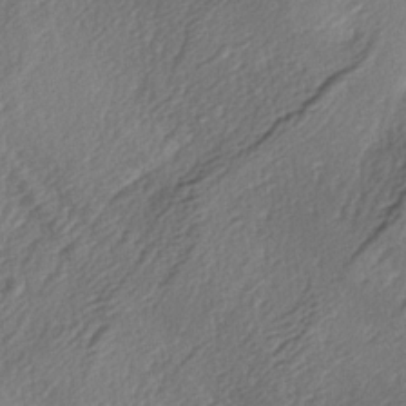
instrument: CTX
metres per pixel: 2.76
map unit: lAa
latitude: -3.8422
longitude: -123.7639
